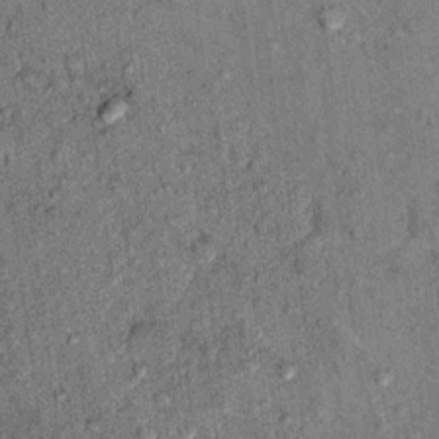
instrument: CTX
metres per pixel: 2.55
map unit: Hto
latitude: 10.7624
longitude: -37.3859
